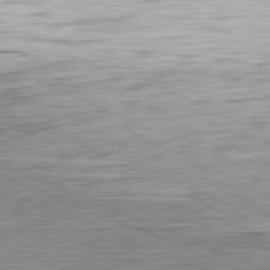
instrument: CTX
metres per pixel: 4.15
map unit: Ap
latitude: -81.7289
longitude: -67.8394
